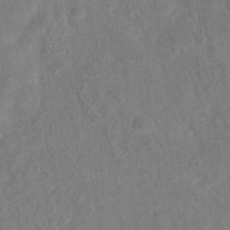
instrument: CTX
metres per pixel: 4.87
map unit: eAb
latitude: 34.9324
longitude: 108.8219
